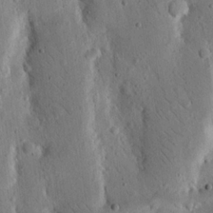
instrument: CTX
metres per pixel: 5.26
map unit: Nhu
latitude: 15.6694
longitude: -77.8583
